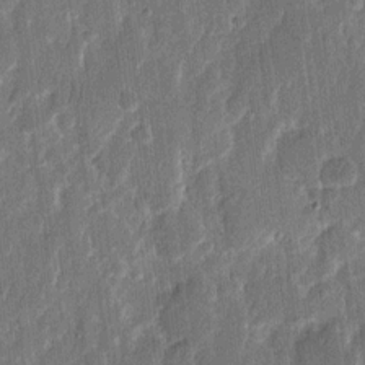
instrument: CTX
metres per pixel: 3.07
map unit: eHh
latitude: 11.7639
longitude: -70.7435
